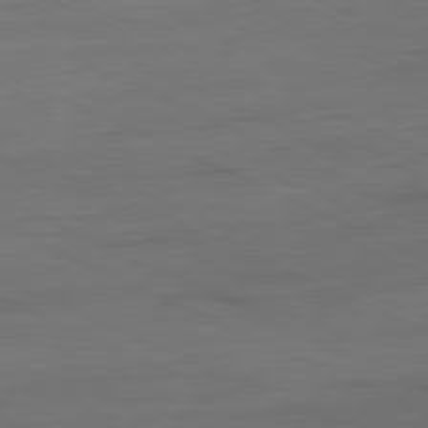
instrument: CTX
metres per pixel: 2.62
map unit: Ap
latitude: -81.3699
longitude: -75.2726
